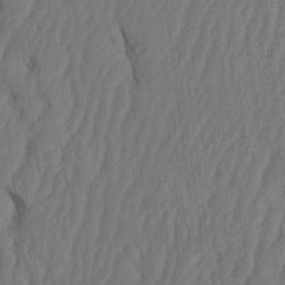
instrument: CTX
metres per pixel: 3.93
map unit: HNhu
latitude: -2.1605
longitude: 14.1795
